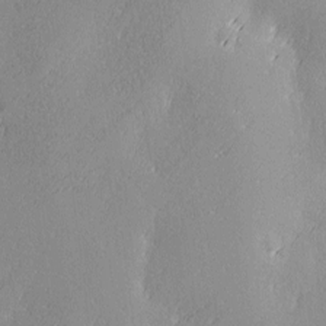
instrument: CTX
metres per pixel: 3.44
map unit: Ave
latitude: 2.3656
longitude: -111.7639
